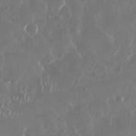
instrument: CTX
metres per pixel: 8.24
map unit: Nhu
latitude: 29.4237
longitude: -59.1592
